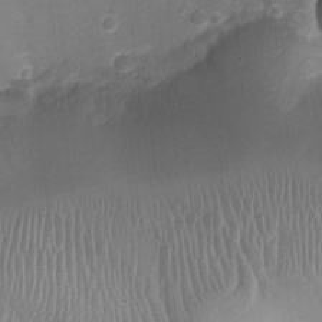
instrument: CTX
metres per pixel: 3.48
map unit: Ht
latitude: -3.4454
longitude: -19.4237
